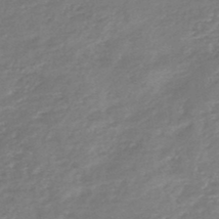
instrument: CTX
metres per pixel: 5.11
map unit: HNb
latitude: -48.8975
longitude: 58.6140
